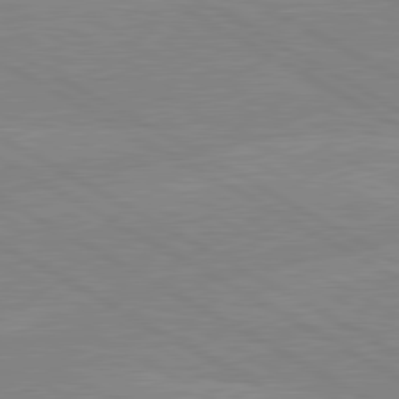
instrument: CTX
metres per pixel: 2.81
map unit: lApd
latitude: 80.2333
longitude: -126.9703
